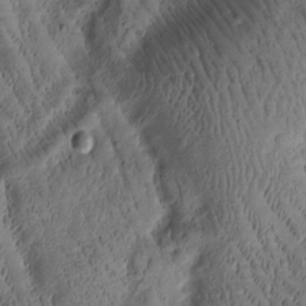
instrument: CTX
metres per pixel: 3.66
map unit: Htu
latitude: -2.3873
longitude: 171.1431
